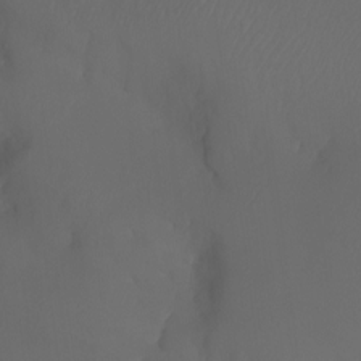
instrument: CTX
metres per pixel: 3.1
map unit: Nhu
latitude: -7.5021
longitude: -81.1403
